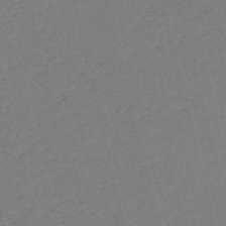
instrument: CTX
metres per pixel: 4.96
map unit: HNb
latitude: -54.1228
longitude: -39.6127
